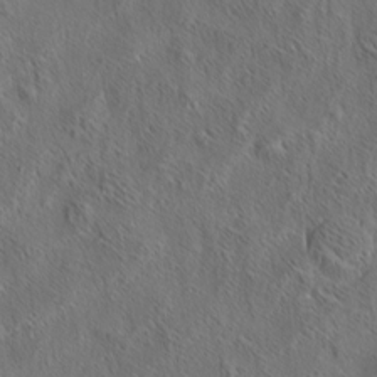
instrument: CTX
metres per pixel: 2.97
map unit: eHh
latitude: 6.4034
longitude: -76.6868
